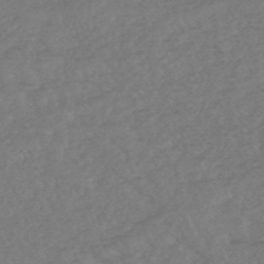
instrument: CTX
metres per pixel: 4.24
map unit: HNhu
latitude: -48.1606
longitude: 97.7856
